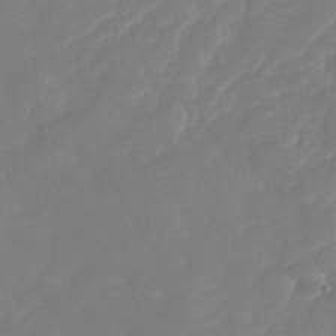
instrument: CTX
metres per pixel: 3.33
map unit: Nhu
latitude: -28.8975
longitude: -65.4615
